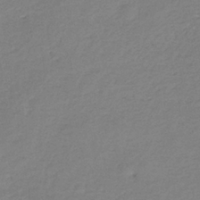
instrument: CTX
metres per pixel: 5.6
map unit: eHb
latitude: -36.8219
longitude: 74.9731
